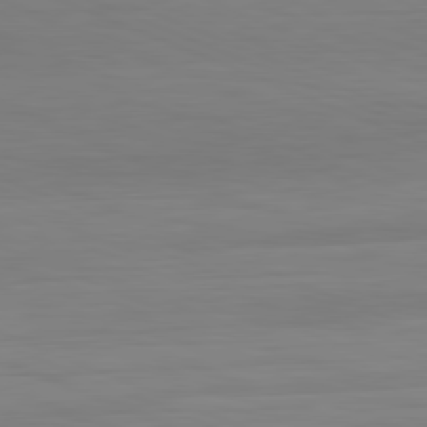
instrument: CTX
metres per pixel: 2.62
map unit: Hpe
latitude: -82.1228
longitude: 20.3684
